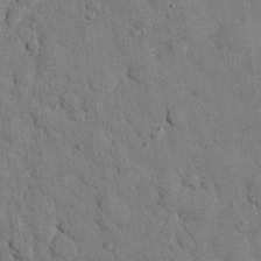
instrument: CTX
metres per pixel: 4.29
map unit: eHh
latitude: 26.4601
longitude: -77.8961
